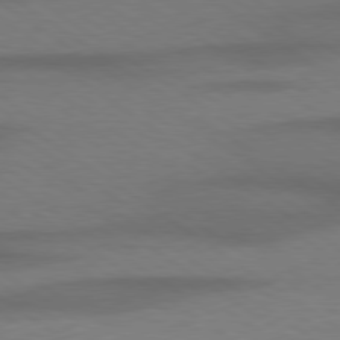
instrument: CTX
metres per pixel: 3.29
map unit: Hpe
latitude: 79.0459
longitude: -123.2915
